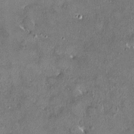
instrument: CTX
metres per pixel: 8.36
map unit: HNhu
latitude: 3.5749
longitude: 6.8975
